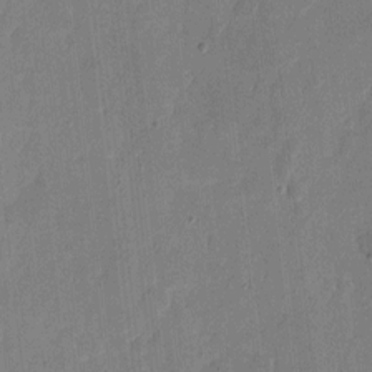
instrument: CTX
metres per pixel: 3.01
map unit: eHh
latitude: 6.9892
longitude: -66.8191
